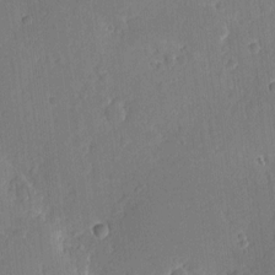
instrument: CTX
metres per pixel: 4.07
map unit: eHh
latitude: 3.8205
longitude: -73.1026
